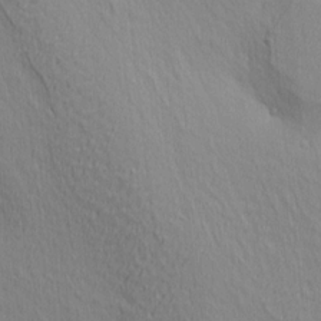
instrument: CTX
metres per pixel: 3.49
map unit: Ave
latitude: 3.5938
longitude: -115.0836
